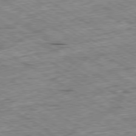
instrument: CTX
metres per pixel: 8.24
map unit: Ap
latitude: -80.1039
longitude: -85.9528
